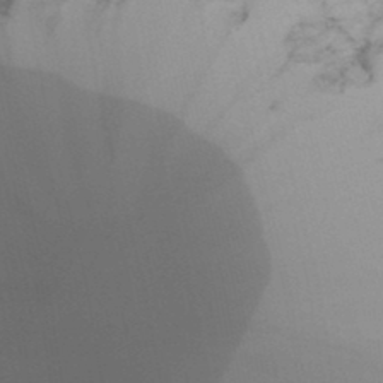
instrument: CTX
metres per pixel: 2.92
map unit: Ave
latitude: 37.2348
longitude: -109.1214
